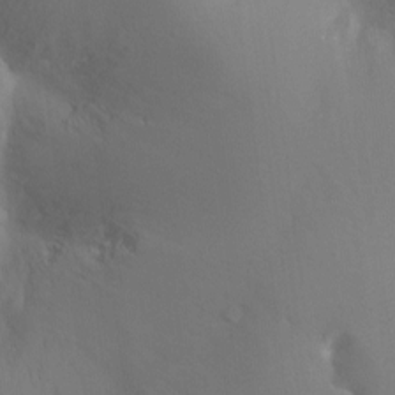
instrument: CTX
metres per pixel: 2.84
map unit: Ht
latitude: -10.7652
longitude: -44.7246
